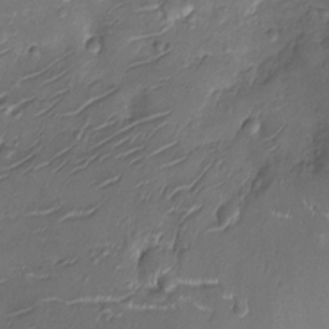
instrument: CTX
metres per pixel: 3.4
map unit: Nhu
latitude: -13.0675
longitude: -23.2726
